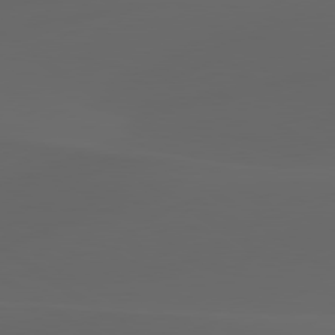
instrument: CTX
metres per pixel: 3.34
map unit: lApd
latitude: 80.0633
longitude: -90.2145
